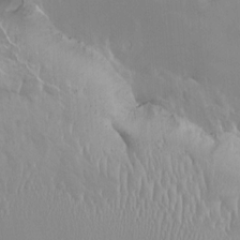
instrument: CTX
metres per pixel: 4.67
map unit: HNhu
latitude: 3.3859
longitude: 7.9367
